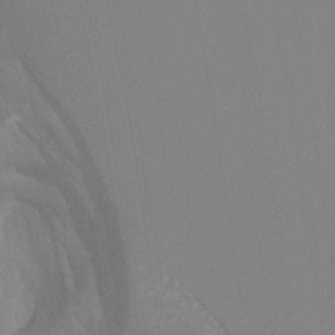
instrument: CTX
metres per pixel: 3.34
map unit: Ht
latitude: -8.4818
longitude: -31.2915
